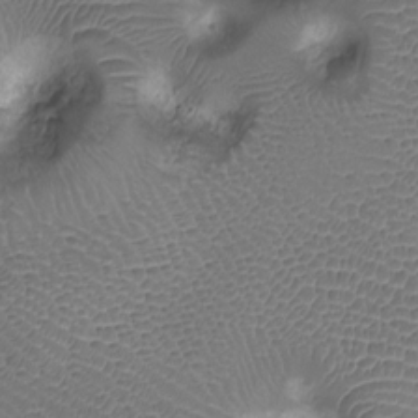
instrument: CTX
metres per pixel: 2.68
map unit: Ht
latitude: -7.8044
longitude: -19.5938
